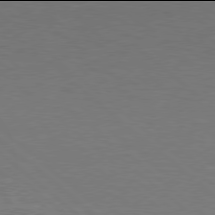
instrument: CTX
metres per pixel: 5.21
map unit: Hpe
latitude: 77.9906
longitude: -151.0836
